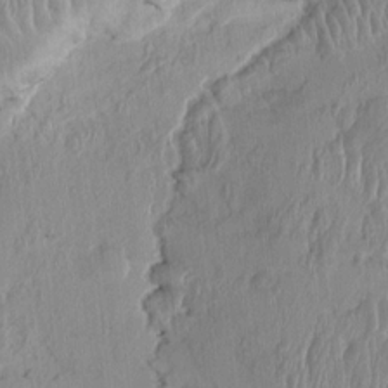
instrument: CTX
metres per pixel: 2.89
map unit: HNhu
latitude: 1.6882
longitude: -5.9717
